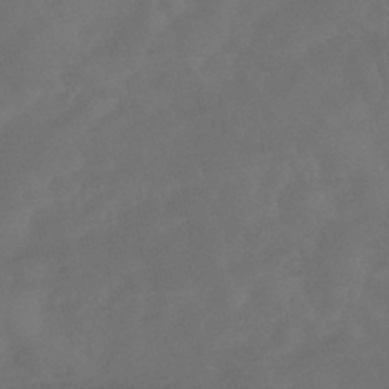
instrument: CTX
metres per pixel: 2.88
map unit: HNhu
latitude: -46.4062
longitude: 91.6155
